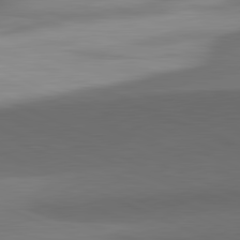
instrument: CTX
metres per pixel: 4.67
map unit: lApd
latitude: 81.6316
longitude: 132.9164
